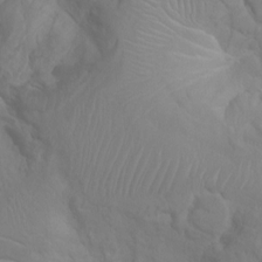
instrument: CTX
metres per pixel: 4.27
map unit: Ht
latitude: -0.4818
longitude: -16.0822
